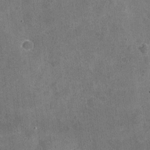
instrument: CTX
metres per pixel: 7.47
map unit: Nhu
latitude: -17.8612
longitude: -56.1577
